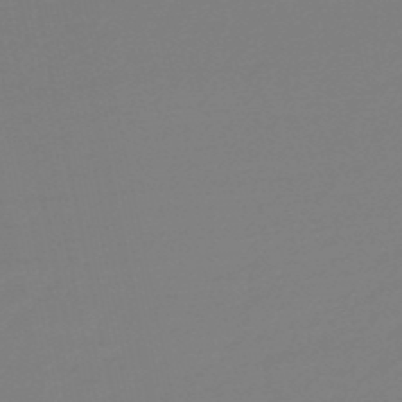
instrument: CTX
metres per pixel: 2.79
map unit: eHb
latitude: -49.1620
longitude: 86.0283
